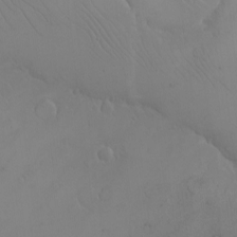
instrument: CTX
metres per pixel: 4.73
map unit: eHh
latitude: -9.8422
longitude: -67.3292
